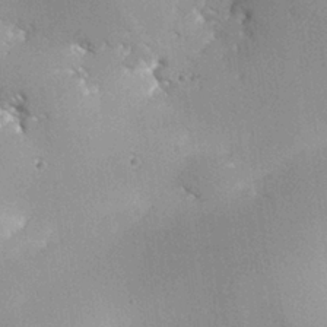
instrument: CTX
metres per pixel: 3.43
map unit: Nhu
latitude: 26.3656
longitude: -68.5924
